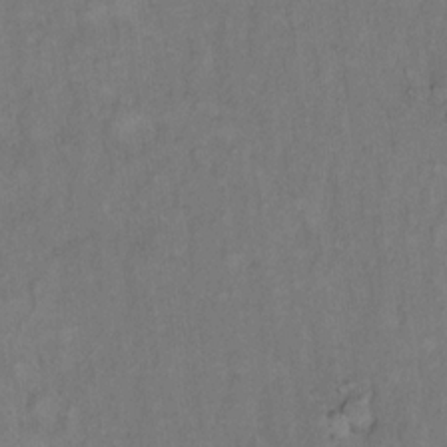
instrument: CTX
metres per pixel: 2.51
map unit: Hto
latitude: 11.7639
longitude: -60.4601
